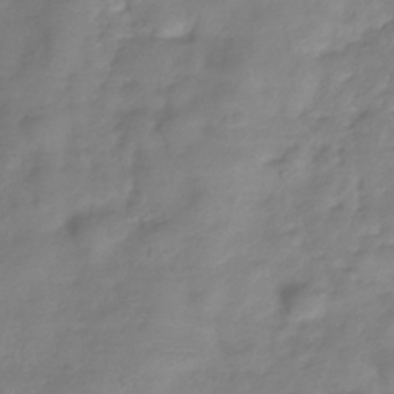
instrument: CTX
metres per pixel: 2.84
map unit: Hve
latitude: -32.8786
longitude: 91.0487
